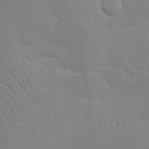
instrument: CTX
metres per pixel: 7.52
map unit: eHh
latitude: 13.2159
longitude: -70.3089
